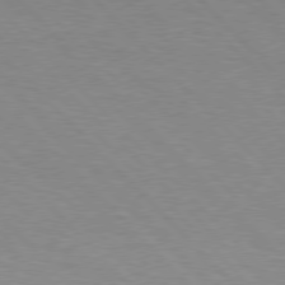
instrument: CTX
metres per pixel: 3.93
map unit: Hpe
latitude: 77.1025
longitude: -152.6302
